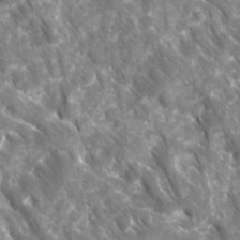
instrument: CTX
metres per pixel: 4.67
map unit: Ave
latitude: 16.6113
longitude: -131.1970
